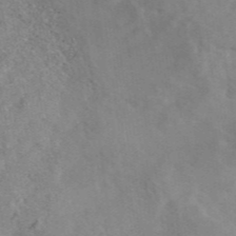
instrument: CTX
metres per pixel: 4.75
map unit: ANa
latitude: 46.0822
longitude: 26.3873
